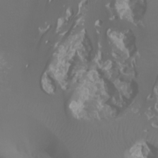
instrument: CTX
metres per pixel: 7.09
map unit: Ht
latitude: -7.2376
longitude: -27.7450
